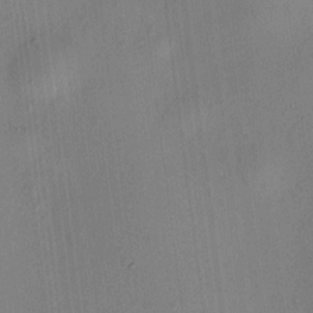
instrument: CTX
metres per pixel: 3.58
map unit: HNhu
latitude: 8.7624
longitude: 13.8989
